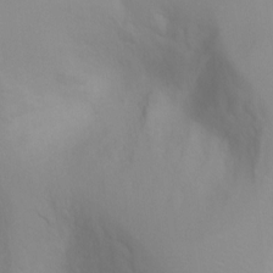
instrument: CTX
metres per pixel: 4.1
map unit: Ht
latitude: -1.1809
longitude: -20.8947
